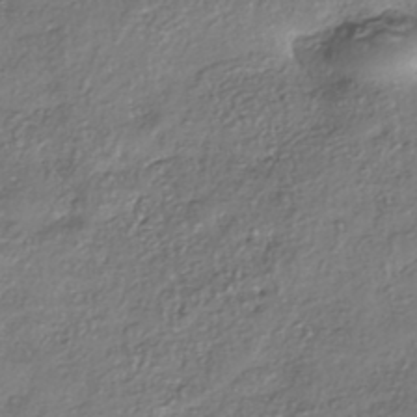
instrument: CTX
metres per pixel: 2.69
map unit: eHh
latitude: -42.6329
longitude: 122.9731
